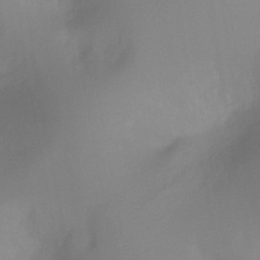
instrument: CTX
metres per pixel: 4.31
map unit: Ht
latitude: -11.5777
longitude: -45.9150
